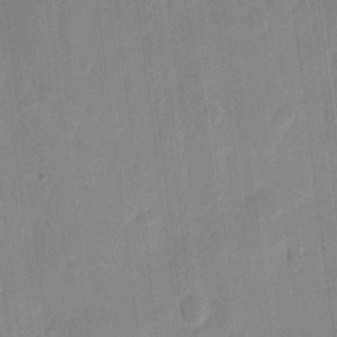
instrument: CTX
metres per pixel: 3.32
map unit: eHh
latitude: 10.5546
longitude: -66.8946
